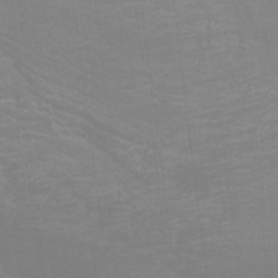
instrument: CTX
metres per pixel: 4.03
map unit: Htu
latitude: -12.9542
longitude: -49.1214
